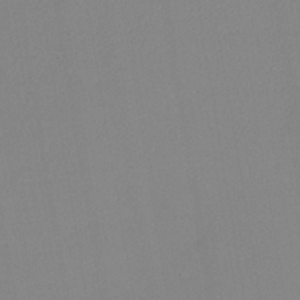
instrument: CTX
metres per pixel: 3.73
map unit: lHb
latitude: -41.1431
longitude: 74.4818
